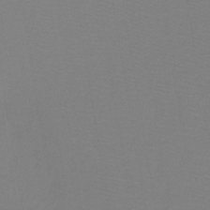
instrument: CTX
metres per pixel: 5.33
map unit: lHb
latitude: -40.7463
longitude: 52.5384
